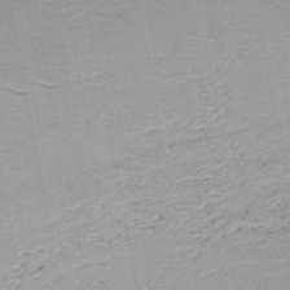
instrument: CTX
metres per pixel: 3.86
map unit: HNb
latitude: -49.2565
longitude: -51.9906
